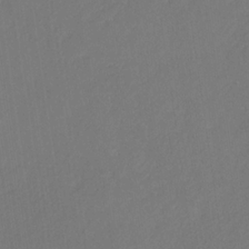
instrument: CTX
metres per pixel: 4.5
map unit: eHb
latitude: -30.3873
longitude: 67.8611
